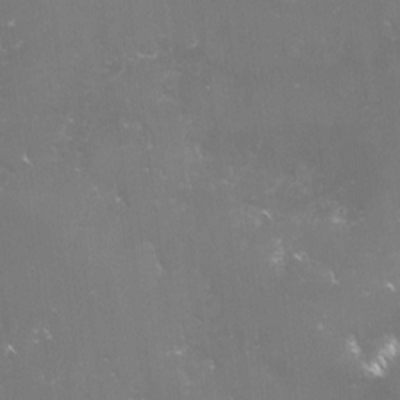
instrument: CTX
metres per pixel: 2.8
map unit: lHvf
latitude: -16.1039
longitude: -101.1781
